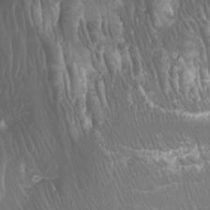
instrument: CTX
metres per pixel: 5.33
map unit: Nhu
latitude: -9.8989
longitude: -75.7261
